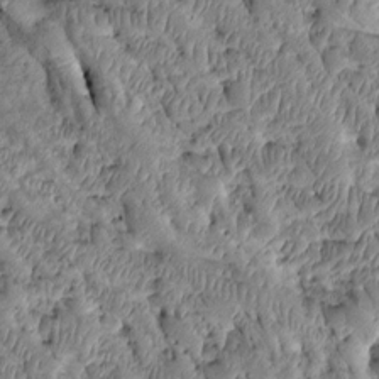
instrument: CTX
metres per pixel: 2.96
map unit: Htu
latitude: -0.8597
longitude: 149.5777
